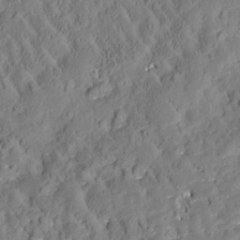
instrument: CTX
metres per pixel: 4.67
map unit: Htu
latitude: -3.2186
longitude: 174.5384
